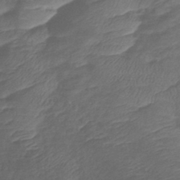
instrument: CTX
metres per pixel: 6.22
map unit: lHb
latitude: -39.6722
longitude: 75.5777
